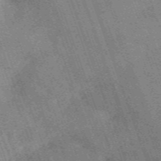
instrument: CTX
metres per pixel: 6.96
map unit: HNb
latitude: -54.1984
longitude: -48.1200
